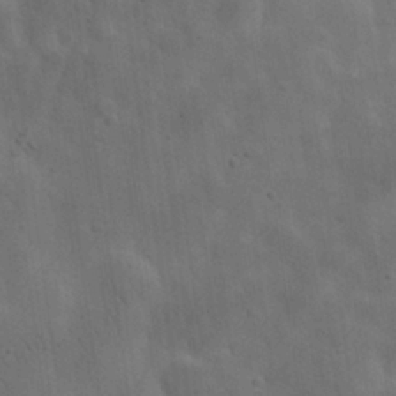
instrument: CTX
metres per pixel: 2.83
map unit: eHh
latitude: 26.0633
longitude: -68.2523
